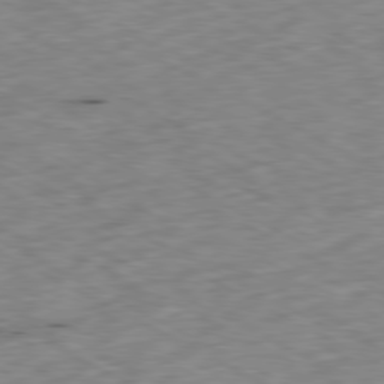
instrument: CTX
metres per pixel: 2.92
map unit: Ap
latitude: -79.5399
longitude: -68.4412
